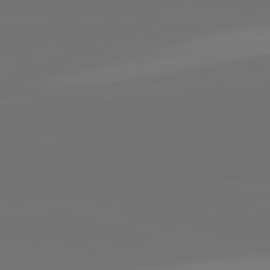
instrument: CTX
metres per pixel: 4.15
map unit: lApd
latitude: 82.1766
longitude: 155.1809
